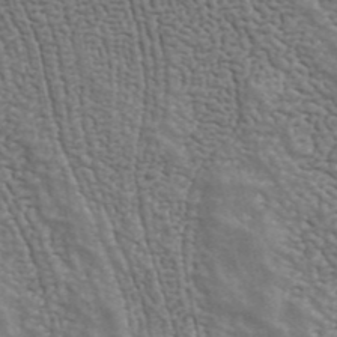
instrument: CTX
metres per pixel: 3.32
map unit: ANa
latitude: 42.7813
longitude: 47.1809
